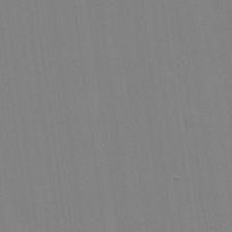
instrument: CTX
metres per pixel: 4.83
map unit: lHvf
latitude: 20.1200
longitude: 142.7841
